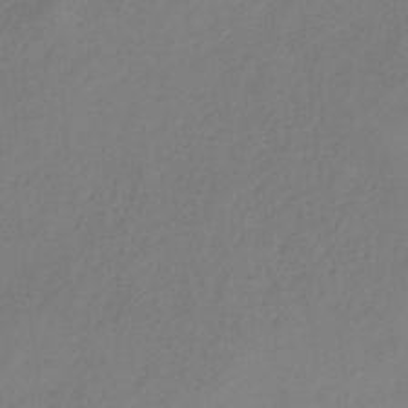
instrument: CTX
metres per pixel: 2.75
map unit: HNb
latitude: -33.3888
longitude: 56.8408
